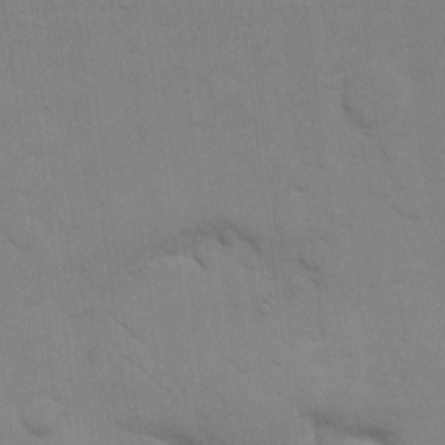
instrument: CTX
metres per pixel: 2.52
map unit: eHh
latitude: 17.8205
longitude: -66.8569
